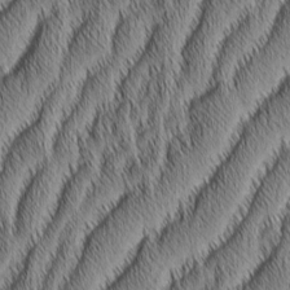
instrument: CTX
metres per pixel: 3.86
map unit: Aa
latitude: 6.8947
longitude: -130.7625
